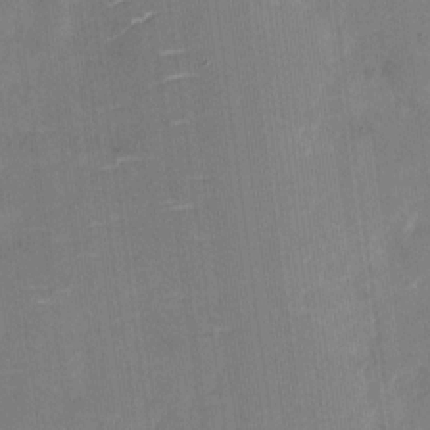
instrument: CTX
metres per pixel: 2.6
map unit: Nhu
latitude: -27.7855
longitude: -78.4412
